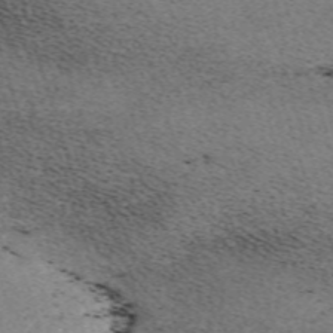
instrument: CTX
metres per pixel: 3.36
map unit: eHh
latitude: -62.2550
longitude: 51.9556
